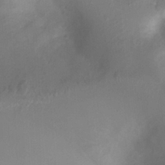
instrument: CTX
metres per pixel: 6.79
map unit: Ht
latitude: 1.6316
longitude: -21.4427
